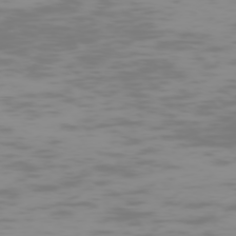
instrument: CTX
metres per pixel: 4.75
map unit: Hpe
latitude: -74.2551
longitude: 6.6518
